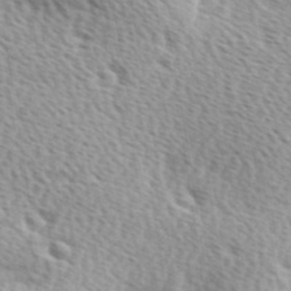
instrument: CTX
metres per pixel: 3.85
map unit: Ave
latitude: 10.4412
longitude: -107.2159
